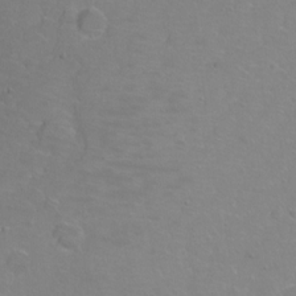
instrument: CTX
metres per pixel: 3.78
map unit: Hto
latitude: 2.7057
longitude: -33.4426
